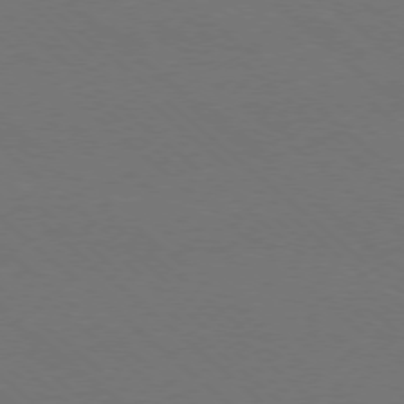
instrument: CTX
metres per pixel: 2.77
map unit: Ap
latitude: -78.0283
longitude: -84.2334
